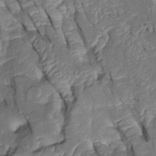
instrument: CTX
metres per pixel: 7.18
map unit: Htu
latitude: 0.0822
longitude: 148.7086
